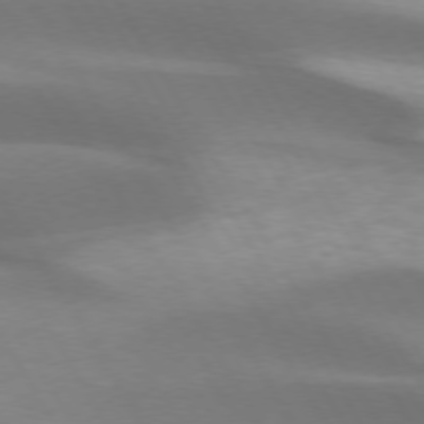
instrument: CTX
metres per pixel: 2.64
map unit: lApd
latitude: 73.2915
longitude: -53.0648
